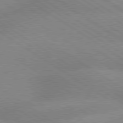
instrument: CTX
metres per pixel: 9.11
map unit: lApd
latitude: 79.4994
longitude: -152.3467
